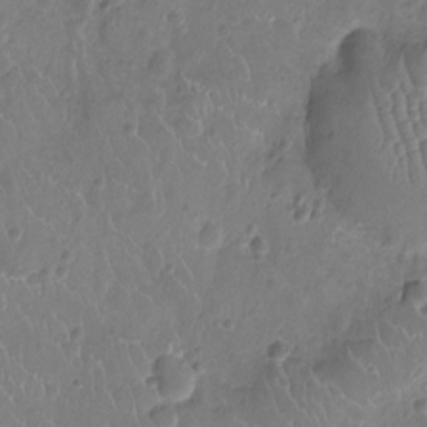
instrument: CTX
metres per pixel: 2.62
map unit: Ht
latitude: -9.2187
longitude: -21.0648
